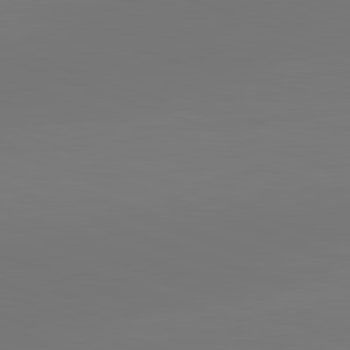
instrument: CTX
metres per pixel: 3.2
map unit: lApd
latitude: 82.3467
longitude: 145.1242
